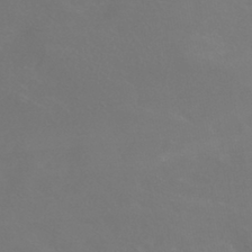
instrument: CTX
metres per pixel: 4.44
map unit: HNhu
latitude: -43.0675
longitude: 94.2550
